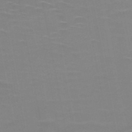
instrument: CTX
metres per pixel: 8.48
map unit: HNb
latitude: -48.6519
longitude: -47.3860
